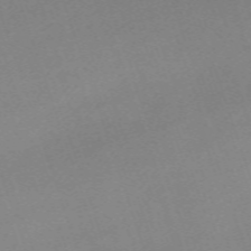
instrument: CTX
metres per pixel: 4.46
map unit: eHh
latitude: -64.0472
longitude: 50.6140
